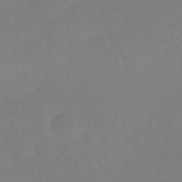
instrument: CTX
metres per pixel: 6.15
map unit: lHb
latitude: -41.5210
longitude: 73.3509
